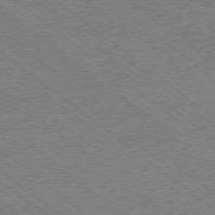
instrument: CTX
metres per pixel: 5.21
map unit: Ap
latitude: -78.4629
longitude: -85.0270
